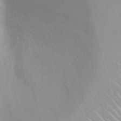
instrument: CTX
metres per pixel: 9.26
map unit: Nhu
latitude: 27.0270
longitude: -61.9528
